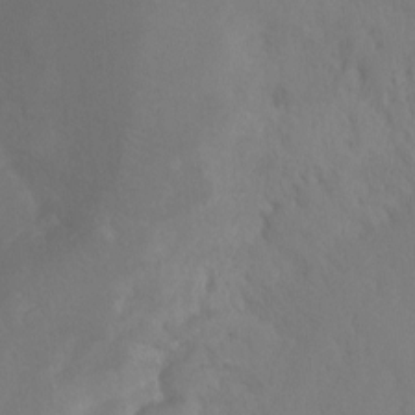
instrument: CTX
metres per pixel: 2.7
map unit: Ht
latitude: -8.6140
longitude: -33.4804
